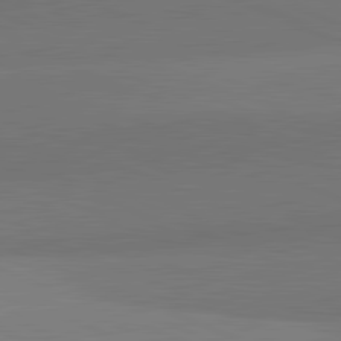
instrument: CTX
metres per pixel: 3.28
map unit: lApd
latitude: 81.9528
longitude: 149.8801
